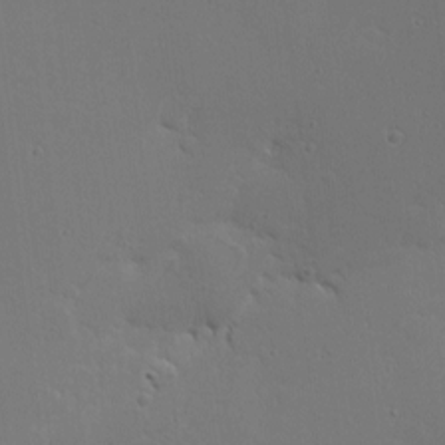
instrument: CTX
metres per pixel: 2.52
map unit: eHh
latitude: 2.4790
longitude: -78.5546
